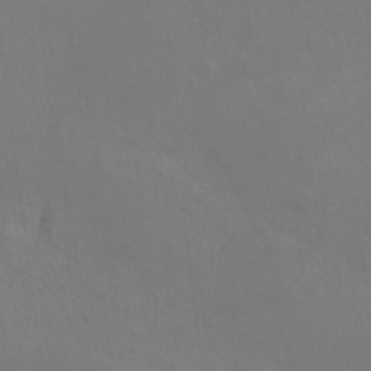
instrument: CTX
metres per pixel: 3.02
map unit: Ht
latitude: -5.3320
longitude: -35.0647
